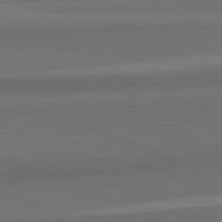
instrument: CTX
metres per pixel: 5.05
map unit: lApd
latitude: 82.2900
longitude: 158.7463
